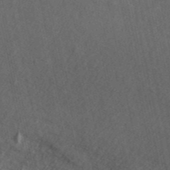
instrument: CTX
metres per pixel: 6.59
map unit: ANa
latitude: 45.4426
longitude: 46.1228
